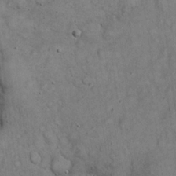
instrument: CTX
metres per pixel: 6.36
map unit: eHh
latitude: 20.4412
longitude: -60.3467
